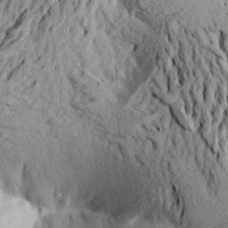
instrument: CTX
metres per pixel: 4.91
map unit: Aa
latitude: 21.0081
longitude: -149.7639
